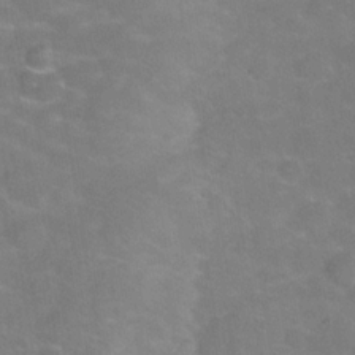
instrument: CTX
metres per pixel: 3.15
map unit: Hve
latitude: -30.9164
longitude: 95.1620
